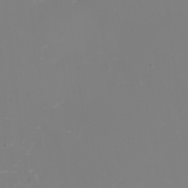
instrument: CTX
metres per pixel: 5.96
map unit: eHh
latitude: -2.2739
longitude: -75.4426
